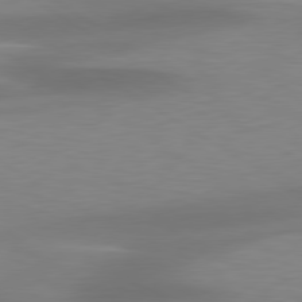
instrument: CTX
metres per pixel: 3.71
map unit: lApd
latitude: 79.5182
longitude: -93.2537
